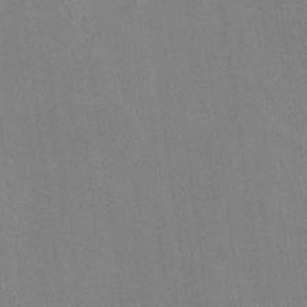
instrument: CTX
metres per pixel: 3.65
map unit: lHvf
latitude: -10.0661
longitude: -102.1011
